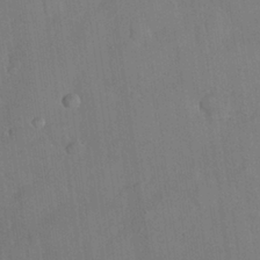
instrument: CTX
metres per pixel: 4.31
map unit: Nhu
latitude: 27.3293
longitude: -65.4804
